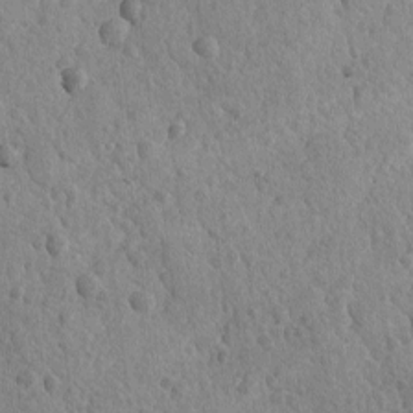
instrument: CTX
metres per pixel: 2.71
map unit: lAvf
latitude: -8.8786
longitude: -120.0444
